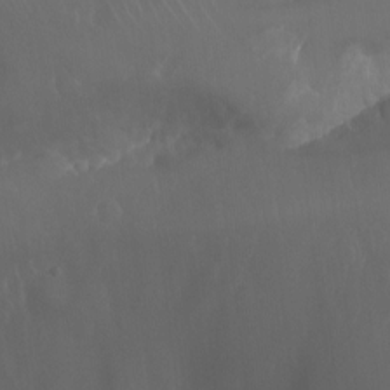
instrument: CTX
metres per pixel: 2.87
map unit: Aa
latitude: -13.4643
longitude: -67.1970
